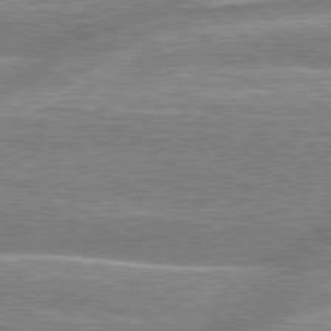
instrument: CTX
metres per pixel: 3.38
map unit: lApd
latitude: 79.0459
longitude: -159.1403
